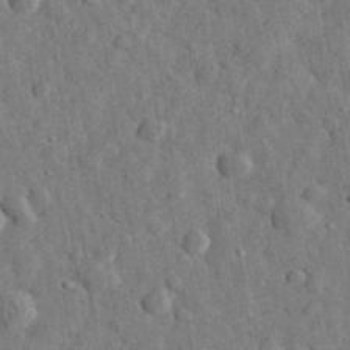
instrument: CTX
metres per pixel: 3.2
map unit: eHh
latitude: 31.9339
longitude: -74.4601
